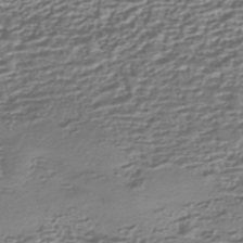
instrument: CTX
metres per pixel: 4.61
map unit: HNhu
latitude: -43.8044
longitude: 98.5196
